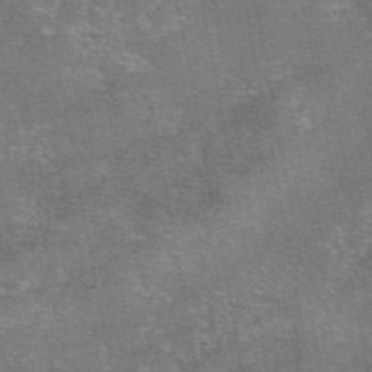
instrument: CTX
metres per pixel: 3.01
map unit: eAb
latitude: 46.8569
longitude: 103.9178
